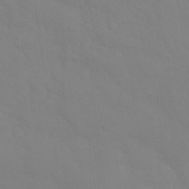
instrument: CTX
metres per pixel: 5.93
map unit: Nhu
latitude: 26.3467
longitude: -56.9324
